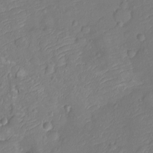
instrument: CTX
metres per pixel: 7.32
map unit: Ht
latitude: -10.4062
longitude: -23.2348
